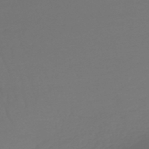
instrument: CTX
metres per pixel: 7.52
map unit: lHb
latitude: -47.3698
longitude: 62.5762
